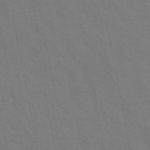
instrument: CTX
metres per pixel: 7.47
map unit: ANa
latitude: 48.6679
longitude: -77.0647
